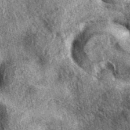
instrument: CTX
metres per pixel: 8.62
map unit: eAb
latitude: 38.6112
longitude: 109.3510
